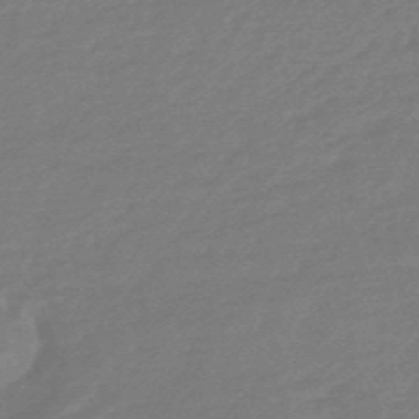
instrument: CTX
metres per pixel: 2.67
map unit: HNhu
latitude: -47.0108
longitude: 89.6533
